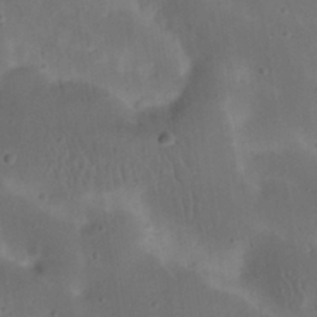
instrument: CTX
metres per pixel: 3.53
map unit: Nhu
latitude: 23.0836
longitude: -70.7813
